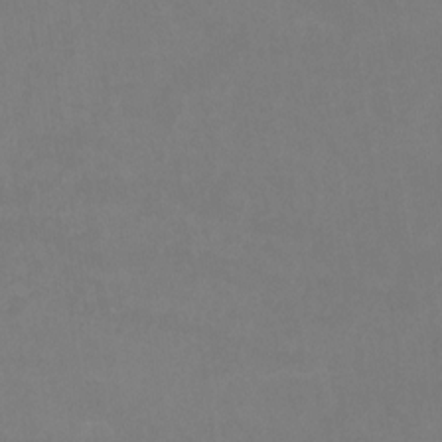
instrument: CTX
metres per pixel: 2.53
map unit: Nhu
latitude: -13.3132
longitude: -51.6505
